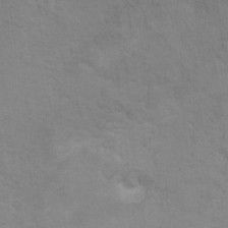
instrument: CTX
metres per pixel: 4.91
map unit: Ht
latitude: 10.4790
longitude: -32.5357
